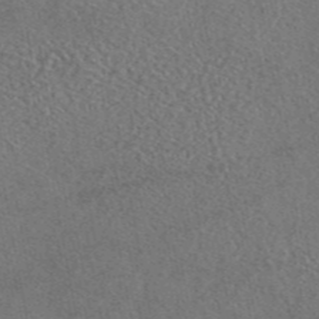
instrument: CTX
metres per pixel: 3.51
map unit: eAb
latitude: 45.4804
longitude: 113.2376
